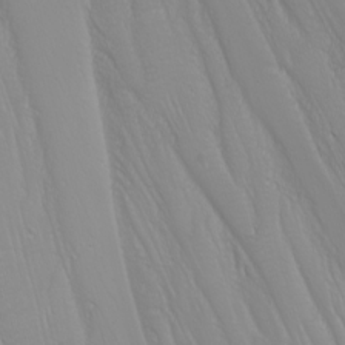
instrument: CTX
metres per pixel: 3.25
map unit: Nhu
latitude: -6.4251
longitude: -88.1389
